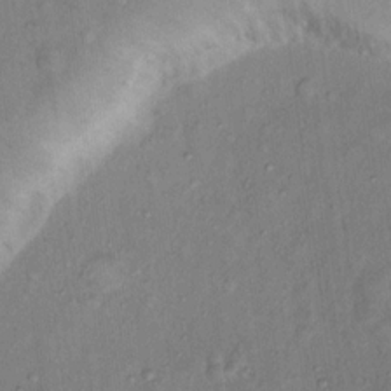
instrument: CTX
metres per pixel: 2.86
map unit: Nhu
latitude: 12.2901
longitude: -27.5182
